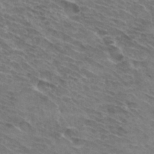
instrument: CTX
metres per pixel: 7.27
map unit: Hto
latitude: 32.4790
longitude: -44.7624
